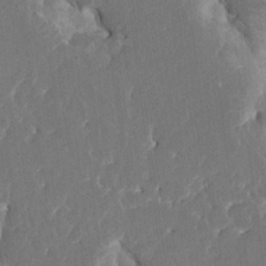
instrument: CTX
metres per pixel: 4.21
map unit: HNhu
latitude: 5.8205
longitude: -6.4790
